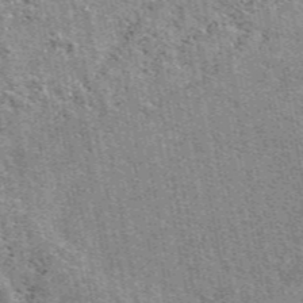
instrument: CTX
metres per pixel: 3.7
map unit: eAb
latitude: 48.3467
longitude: 116.7274
